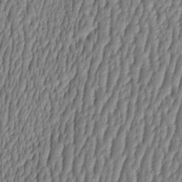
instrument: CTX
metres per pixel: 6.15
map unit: HNhu
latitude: -3.3887
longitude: 13.6533
